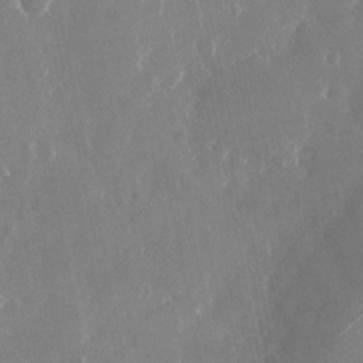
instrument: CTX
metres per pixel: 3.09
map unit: Nhu
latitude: -23.7478
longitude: -72.6113
